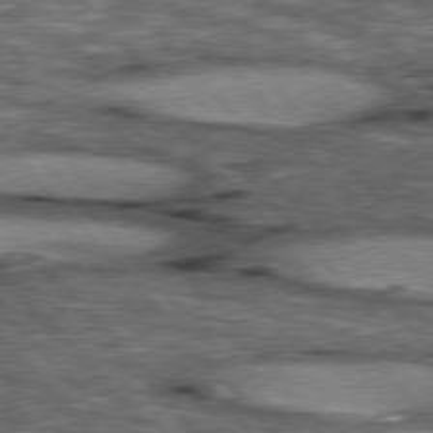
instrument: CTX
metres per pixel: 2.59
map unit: lApd
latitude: 77.0080
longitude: -49.3104
